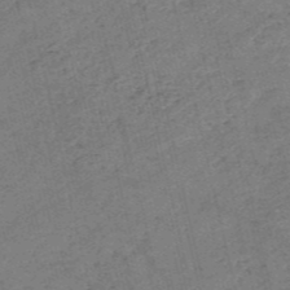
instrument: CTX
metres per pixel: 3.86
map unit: eHh
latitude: -54.4440
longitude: -89.4049
